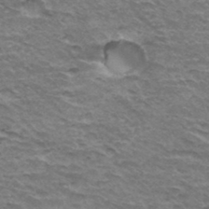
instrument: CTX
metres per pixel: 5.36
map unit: Hto
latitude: 35.2159
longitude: -42.7624
